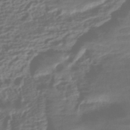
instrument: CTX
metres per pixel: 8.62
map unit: HNhu
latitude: -43.0486
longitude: 103.6155
